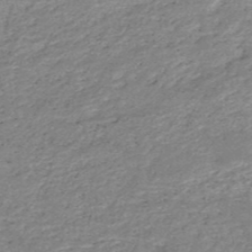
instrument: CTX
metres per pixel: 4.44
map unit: HNb
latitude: -50.7274
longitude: -41.0647
